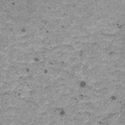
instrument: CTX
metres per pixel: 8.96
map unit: HNhu
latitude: 0.8946
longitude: 2.9730
